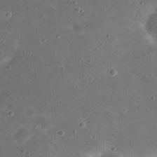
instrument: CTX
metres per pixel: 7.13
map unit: eHh
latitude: 20.9325
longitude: -65.8394
